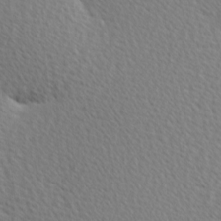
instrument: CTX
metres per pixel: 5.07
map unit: Hve
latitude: 2.3089
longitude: -121.4805
